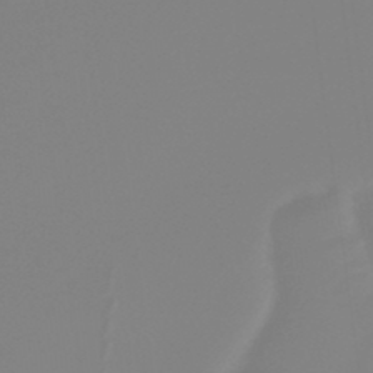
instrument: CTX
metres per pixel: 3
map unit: lHb
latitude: -44.7652
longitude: 79.0108
